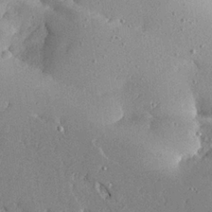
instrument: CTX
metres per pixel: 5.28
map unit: Aa
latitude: 23.5749
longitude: -128.0633
